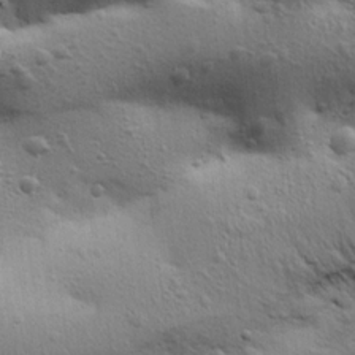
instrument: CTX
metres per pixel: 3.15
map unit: Aa
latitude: 18.8569
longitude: -141.6693
